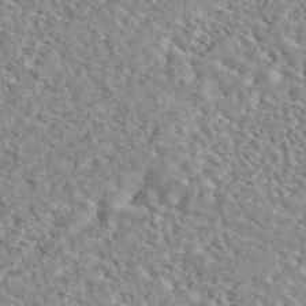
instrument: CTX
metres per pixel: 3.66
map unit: eAb
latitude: 45.1592
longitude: 112.7463
